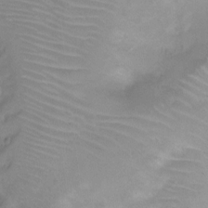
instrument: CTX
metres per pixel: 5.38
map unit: Ht
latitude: -7.1053
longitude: -19.2159
